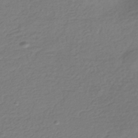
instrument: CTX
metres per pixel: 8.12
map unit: HNhu
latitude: -42.6707
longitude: 97.8234
